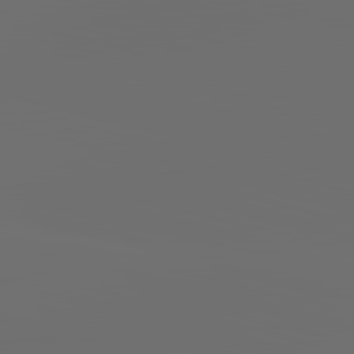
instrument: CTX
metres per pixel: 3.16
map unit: lApd
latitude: 83.6882
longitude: -131.3104
